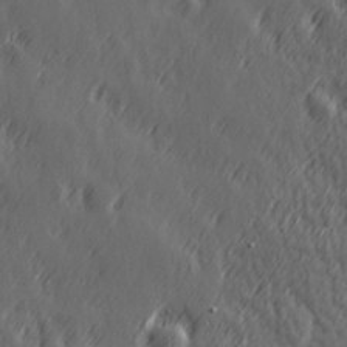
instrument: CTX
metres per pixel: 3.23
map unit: Hve
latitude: 26.3656
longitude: 145.6155
